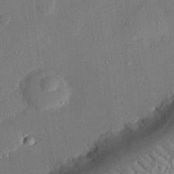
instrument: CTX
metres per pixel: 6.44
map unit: eHh
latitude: 27.2726
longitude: -82.1577
